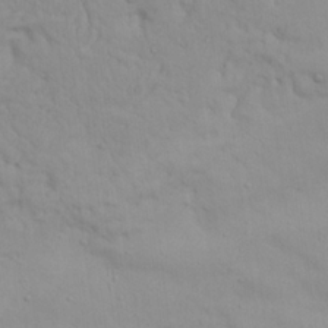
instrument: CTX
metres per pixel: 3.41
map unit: Nhu
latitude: 22.2522
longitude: -69.2726
